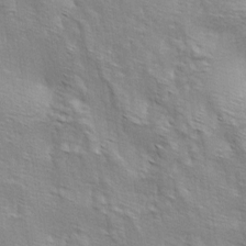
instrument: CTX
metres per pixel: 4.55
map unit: lAa
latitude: -4.4062
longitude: -121.8584
